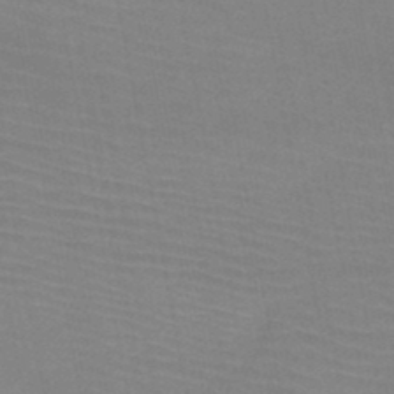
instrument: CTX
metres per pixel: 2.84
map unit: HNb
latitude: -46.3117
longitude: -44.8380
